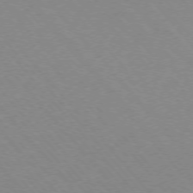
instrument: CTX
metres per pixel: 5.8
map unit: Ap
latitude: -75.7289
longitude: -63.6883
